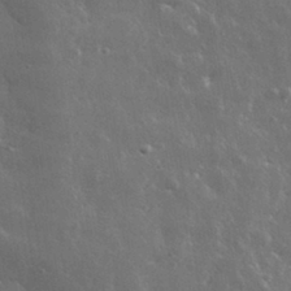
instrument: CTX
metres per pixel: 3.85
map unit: lHvf
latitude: 33.1025
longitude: -89.8206
